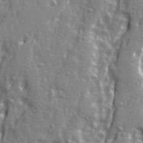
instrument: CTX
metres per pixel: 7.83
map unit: Ave
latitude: 22.2711
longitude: -133.2537
